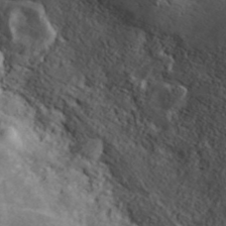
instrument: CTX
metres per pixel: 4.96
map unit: ANa
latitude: 41.0081
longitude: 14.8030
